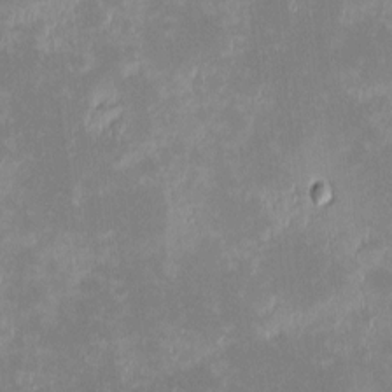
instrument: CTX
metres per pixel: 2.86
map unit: eHh
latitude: -1.8234
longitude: -84.6680
